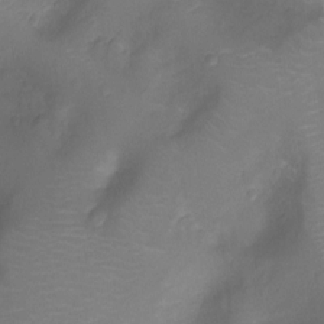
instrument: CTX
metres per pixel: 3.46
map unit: Ht
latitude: -7.8800
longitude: -18.8569
